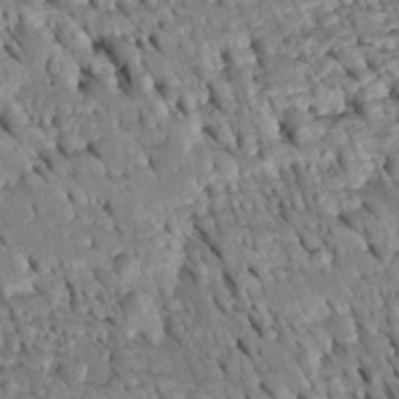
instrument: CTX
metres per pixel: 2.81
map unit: Htu
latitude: -4.7274
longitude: 153.1053
